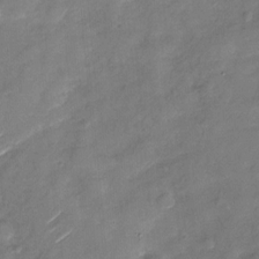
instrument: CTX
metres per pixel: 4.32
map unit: Nhu
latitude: -28.5574
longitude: -74.0255
